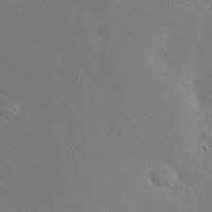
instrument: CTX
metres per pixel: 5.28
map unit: eHh
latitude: 20.6680
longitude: -71.2537
